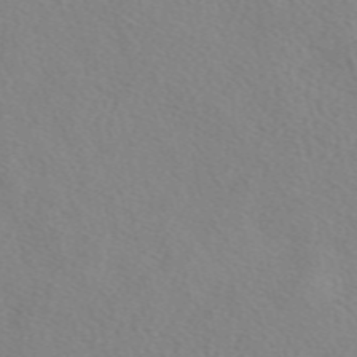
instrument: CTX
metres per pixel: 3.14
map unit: eAb
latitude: 49.5749
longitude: 117.5021
